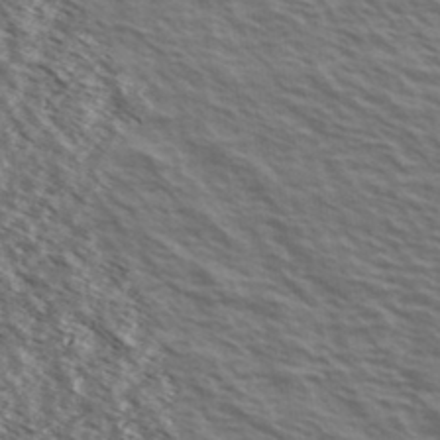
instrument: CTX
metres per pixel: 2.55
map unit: Ave
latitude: 37.8584
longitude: -109.7449
